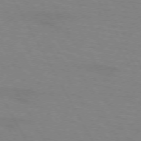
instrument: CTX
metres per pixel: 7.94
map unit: lApd
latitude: 72.0633
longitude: -56.7057
